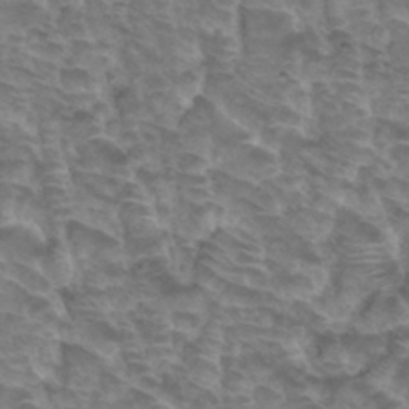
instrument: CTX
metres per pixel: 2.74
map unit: Hto
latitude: 33.0647
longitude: -44.0444
